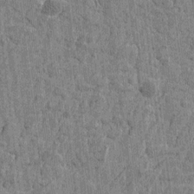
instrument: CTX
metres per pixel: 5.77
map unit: Htu
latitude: -4.5007
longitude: -179.3482
